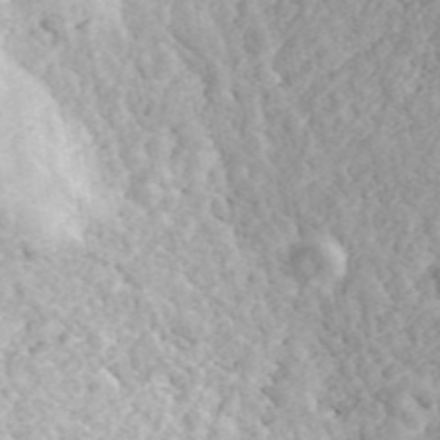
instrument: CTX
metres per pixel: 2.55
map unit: ANa
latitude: 44.1955
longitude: 46.5762
